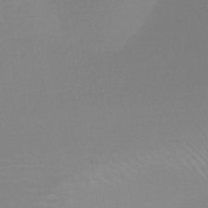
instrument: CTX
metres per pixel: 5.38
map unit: HNb
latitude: -47.0486
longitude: -43.4804
